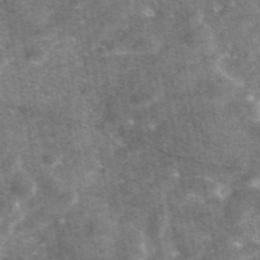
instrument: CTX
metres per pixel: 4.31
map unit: eAb
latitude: 47.0270
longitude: 121.0864
